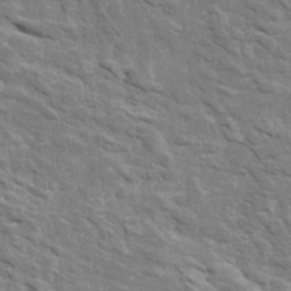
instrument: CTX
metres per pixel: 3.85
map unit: Htu
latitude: 2.7624
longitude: 142.1605
